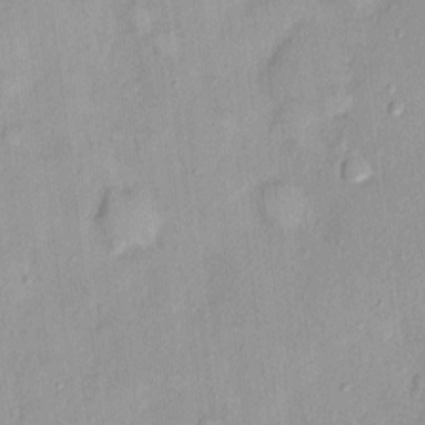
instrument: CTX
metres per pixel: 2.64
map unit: Nhu
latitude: 1.6127
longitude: -14.3846
